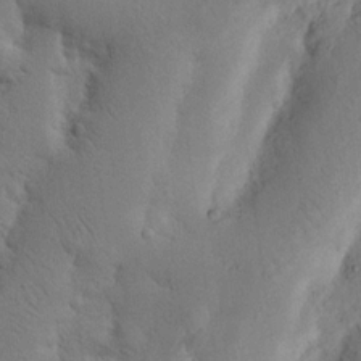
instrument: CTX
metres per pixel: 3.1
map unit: Nhu
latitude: 19.8016
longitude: -75.2726
